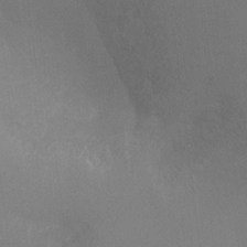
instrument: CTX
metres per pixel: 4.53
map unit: Ht
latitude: -10.0661
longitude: -32.5924
